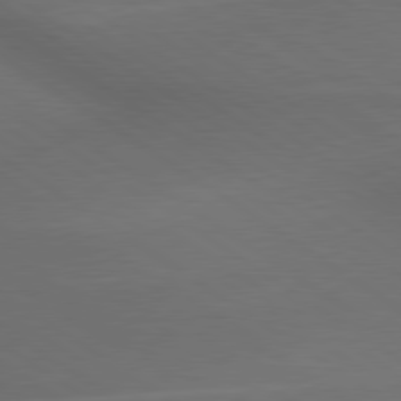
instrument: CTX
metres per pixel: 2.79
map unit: lApd
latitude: 79.7450
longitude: -176.1011
